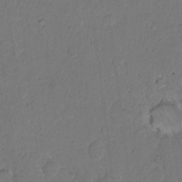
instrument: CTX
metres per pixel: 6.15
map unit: Hto
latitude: 9.5371
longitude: -60.8002
